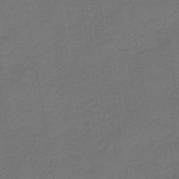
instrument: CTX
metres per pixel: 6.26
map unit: HNb
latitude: -43.7288
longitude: 51.5966
